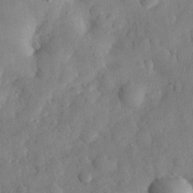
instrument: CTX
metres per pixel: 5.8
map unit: eHh
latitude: 30.3468
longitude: -72.8002
